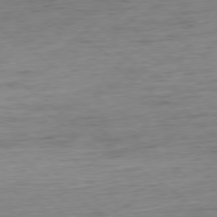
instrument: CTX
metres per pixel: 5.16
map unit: Ap
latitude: -78.7274
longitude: -92.2711
